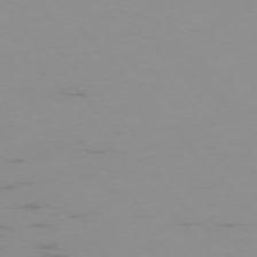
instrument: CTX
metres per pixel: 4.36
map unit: Hpe
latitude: -76.5196
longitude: -10.7435
